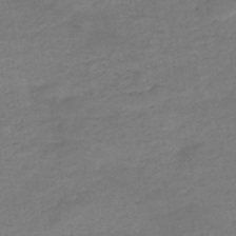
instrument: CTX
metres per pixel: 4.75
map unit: HNb
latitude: -47.8611
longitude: -38.5735
